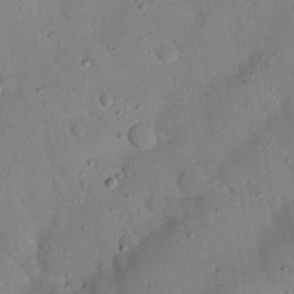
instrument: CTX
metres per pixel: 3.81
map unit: Nhu
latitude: 22.7813
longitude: -75.4615
